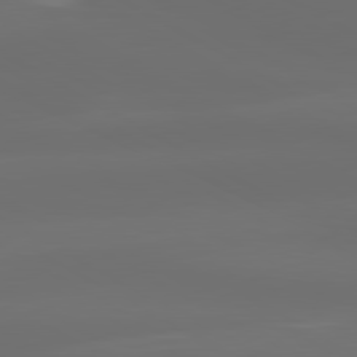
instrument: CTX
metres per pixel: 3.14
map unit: lApd
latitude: 80.5357
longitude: -137.7828
